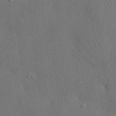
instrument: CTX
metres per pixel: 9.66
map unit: HNhu
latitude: 12.5168
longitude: 10.3306
